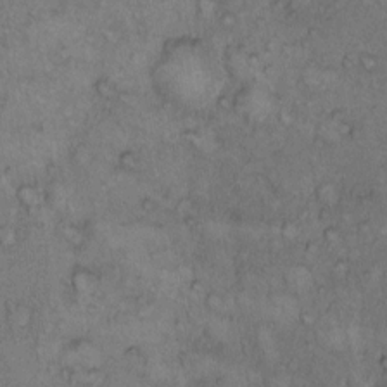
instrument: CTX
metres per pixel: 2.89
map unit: Hto
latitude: 10.3845
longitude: -58.3845
